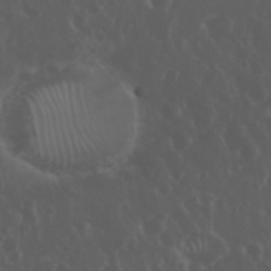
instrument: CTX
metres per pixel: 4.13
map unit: eHh
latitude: 34.3845
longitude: -59.5560
